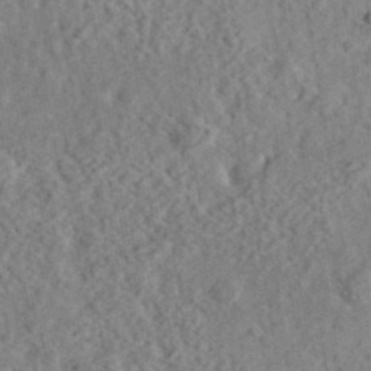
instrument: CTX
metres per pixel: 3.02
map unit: eHh
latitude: 36.2901
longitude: -79.1214
